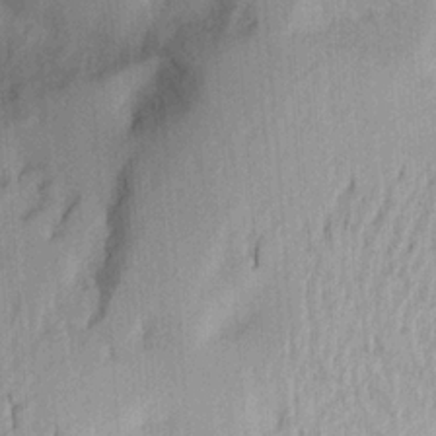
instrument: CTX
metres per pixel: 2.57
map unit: Aa
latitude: 21.3482
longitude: -144.1389
